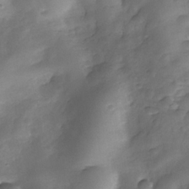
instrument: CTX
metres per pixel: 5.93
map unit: Nhe
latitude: -34.0661
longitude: -143.7639
